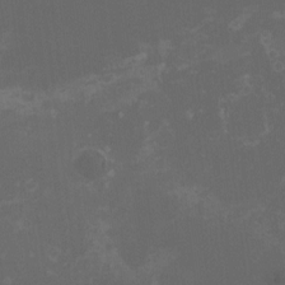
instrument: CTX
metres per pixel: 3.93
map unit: HNhu
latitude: -2.7274
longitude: -7.2537
